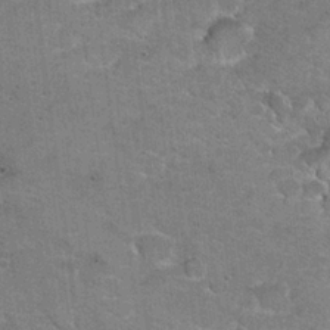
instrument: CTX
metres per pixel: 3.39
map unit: Hto
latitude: 20.5357
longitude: -48.9136
